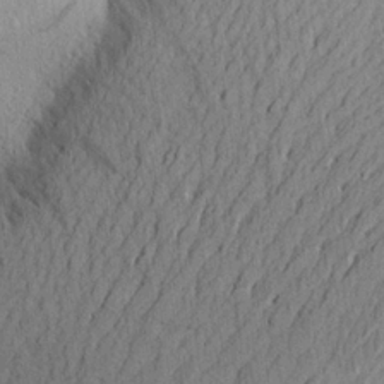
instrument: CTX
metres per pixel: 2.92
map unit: Aa
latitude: 22.8002
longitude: -144.4601
